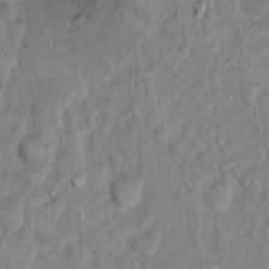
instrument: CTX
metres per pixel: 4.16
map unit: Hto
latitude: 14.6869
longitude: -33.9717
